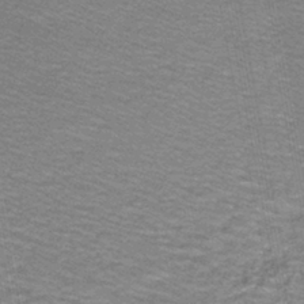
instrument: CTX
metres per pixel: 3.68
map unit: lHb
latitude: -43.1242
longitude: 54.5196
